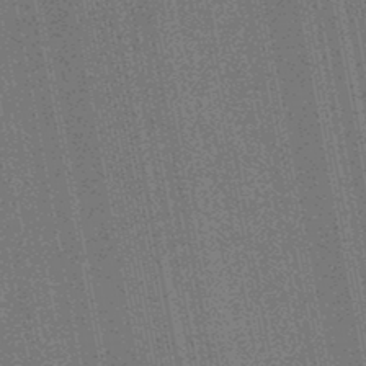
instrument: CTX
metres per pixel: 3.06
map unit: HNb
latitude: -45.5399
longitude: 53.0675
